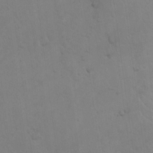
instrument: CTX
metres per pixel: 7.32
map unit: eHh
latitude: 19.2915
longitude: -60.2900
